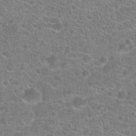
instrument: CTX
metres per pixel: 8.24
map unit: Hto
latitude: 20.2334
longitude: -43.1403
